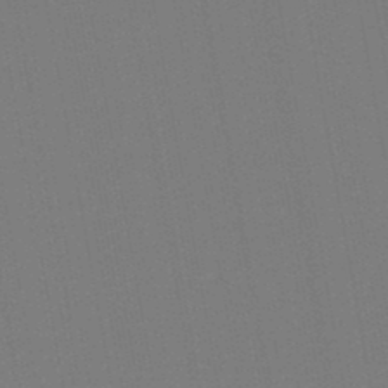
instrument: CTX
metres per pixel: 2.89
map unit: lHb
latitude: -46.8219
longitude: 73.1431
